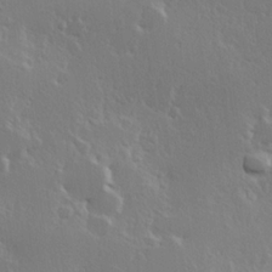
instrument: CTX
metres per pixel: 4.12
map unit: Hve
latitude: 23.5749
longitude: 145.8045
